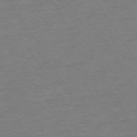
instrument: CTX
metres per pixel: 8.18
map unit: Ap
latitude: -73.8800
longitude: -86.2522
